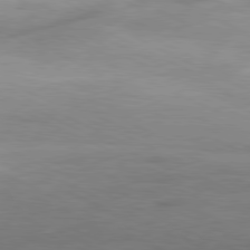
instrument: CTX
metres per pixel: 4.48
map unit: Ap
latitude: -81.4455
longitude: -79.7828
